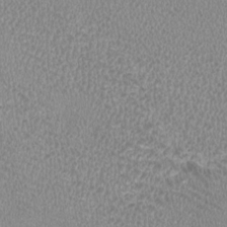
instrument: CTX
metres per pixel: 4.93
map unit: HNhu
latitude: -3.2942
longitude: -1.8583
